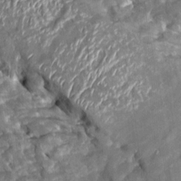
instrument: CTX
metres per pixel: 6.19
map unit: Htu
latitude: 1.7449
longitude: 142.3684
